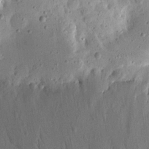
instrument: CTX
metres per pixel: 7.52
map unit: Aa
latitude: 13.0837
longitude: -140.6868
